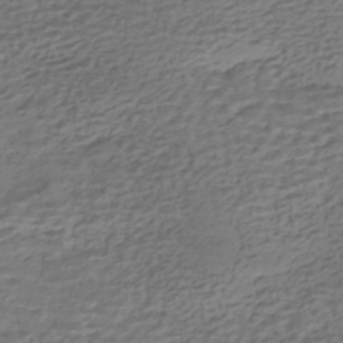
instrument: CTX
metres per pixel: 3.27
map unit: HNhu
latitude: -42.6707
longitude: 101.3131
